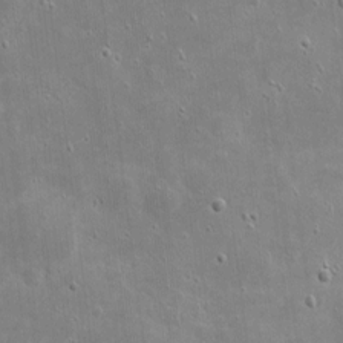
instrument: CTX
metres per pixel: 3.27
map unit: eHh
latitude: 4.2522
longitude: -70.6490
